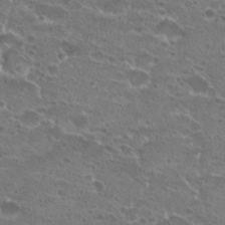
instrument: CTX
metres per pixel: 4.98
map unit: Hto
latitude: 22.1578
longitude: -41.6504
